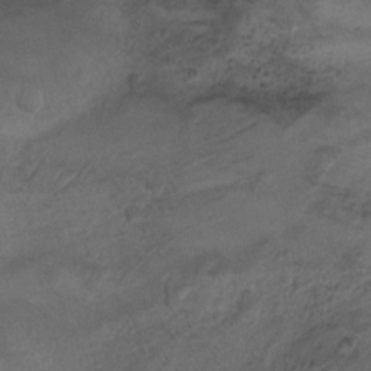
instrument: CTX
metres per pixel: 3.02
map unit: Ht
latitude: -2.6518
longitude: -29.8016
